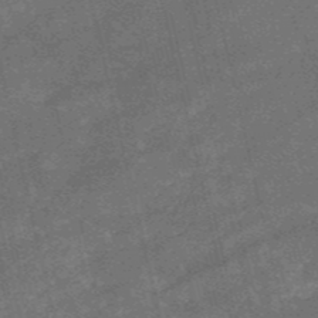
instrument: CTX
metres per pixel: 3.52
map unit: HNb
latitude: -52.4818
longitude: -40.4412
